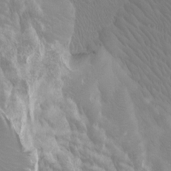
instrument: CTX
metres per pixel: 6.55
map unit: Ht
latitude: -1.3321
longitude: -18.3656
